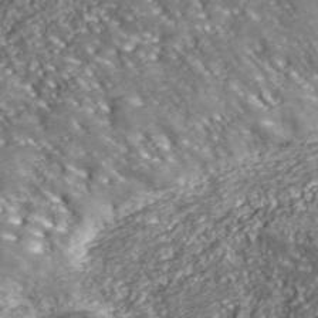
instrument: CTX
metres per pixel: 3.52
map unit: eHh
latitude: 43.3293
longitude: -91.9150
